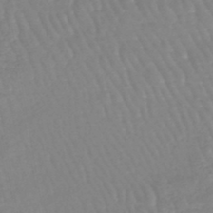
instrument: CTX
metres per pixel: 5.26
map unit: lHb
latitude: -45.7100
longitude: 78.7652
